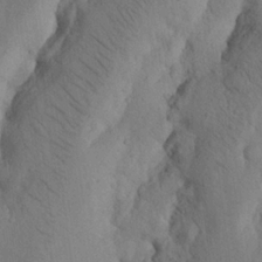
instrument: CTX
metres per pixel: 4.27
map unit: Nhu
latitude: 20.1389
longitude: -75.7261
